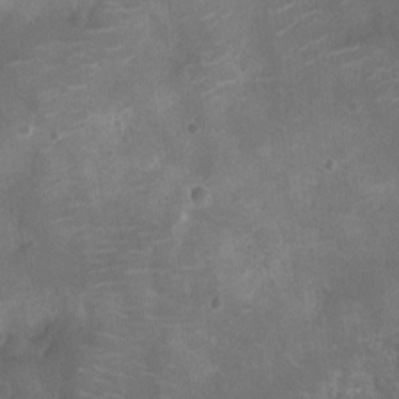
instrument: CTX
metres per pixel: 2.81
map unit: Ht
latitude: -11.5966
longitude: -21.2159
